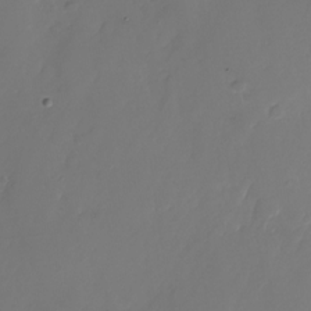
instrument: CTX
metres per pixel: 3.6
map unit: Nhu
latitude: -25.9556
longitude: -71.4048
